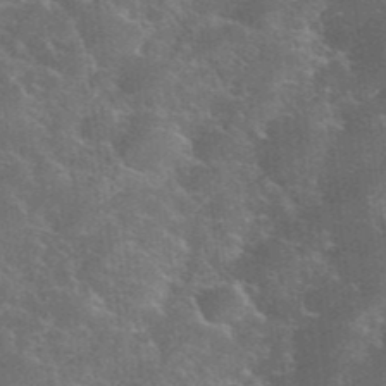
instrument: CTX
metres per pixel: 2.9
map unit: eHh
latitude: 36.6869
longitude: -66.8946
